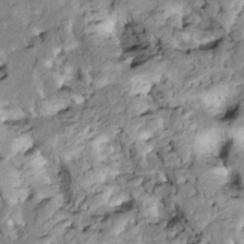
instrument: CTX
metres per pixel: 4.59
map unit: Htu
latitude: -3.0486
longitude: 149.4833
